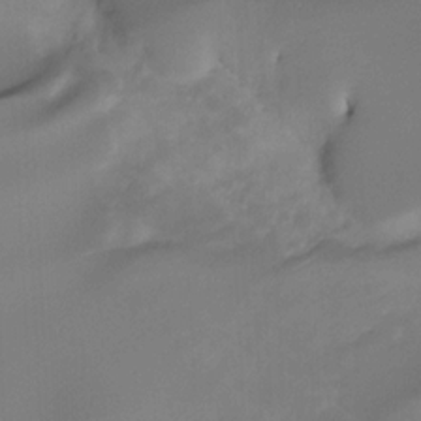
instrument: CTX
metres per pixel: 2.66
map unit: Nhu
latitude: -13.5210
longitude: -71.3481
